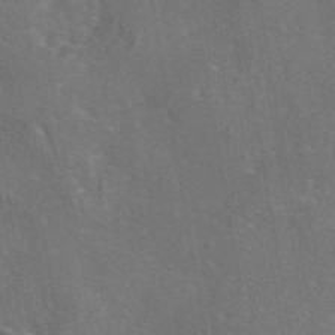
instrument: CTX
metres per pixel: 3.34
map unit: eAb
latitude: 46.2334
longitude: 106.9920
